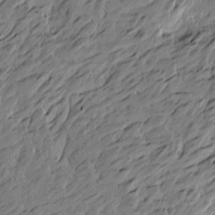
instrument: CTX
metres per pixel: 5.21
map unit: Htu
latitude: -5.4832
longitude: -178.8947
